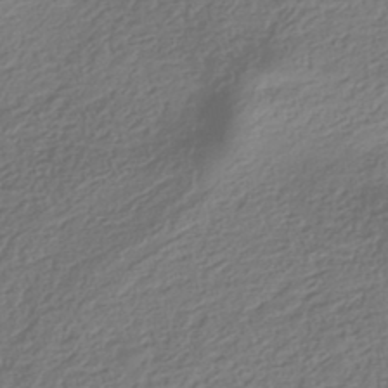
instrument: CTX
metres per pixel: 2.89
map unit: HNhu
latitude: -42.2739
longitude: 99.1998
